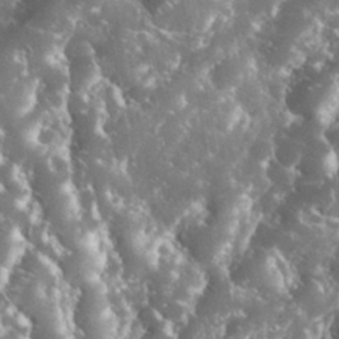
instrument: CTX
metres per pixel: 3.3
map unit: eHh
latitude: 34.1011
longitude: -62.8947
